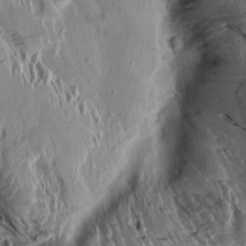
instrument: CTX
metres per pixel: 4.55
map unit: Aa
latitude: 13.4804
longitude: -143.4804
